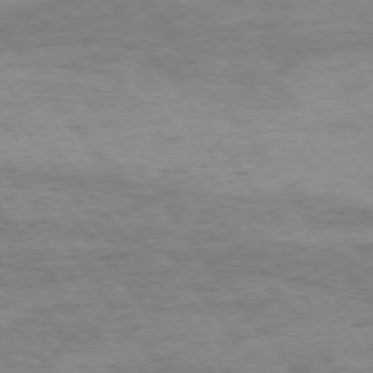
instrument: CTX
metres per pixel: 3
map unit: Hpe
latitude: 75.1781
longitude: -140.6868
